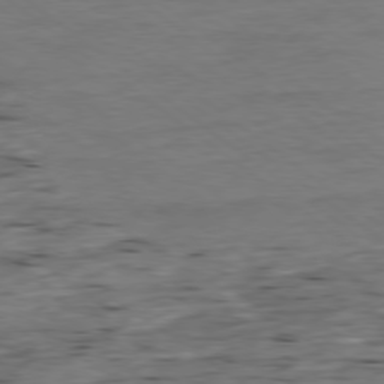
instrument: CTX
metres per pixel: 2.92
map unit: Ap
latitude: -79.2187
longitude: -89.5372
